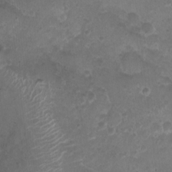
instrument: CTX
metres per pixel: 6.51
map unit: Nhu
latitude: 2.8947
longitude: -15.4616
